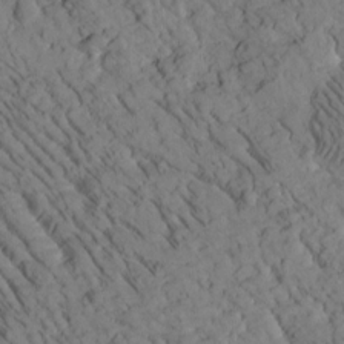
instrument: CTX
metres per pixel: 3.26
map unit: Htu
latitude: -1.8990
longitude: 174.3873
